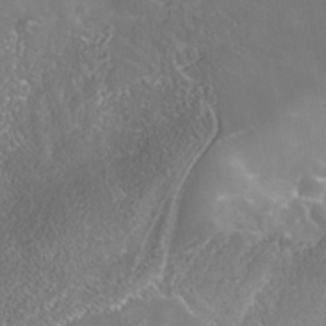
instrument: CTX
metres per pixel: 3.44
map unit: Nhe
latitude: -38.8975
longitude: -117.7639
